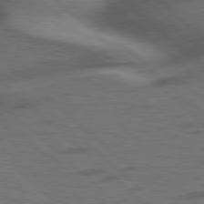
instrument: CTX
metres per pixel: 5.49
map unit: Hpe
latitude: 77.6882
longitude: -155.9906
